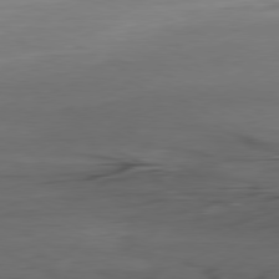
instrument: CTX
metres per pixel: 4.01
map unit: Ap
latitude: -80.8408
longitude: -96.2522
